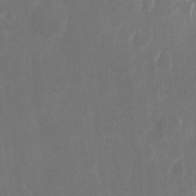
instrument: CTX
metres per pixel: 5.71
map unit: eHh
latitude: 9.3671
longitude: -71.4804
